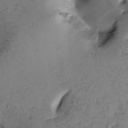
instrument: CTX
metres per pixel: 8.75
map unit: Htu
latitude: -0.9920
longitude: 170.2929
